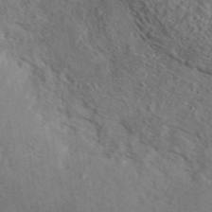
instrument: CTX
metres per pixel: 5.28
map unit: eAb
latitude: 43.4049
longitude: 110.6896
